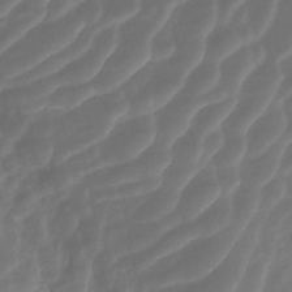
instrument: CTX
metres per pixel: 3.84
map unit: ANa
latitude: -41.5966
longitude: 104.8030
